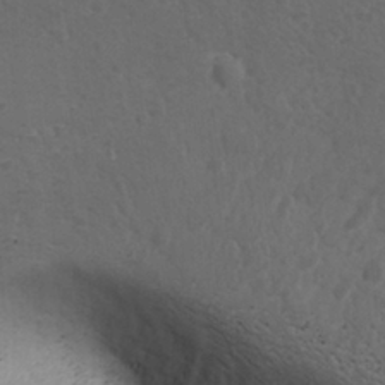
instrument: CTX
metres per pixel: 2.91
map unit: lAvf
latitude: -10.0283
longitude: -120.9325
